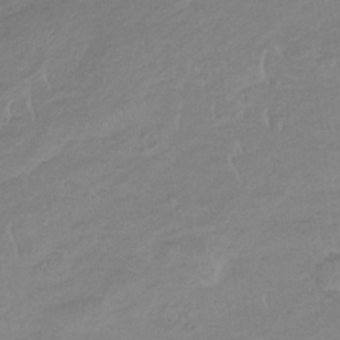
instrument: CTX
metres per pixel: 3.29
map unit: lHb
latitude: -34.2550
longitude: 68.5384
